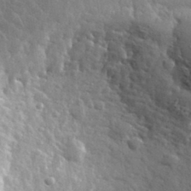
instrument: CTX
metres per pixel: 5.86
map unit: lHvf
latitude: 33.4049
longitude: -86.8380
